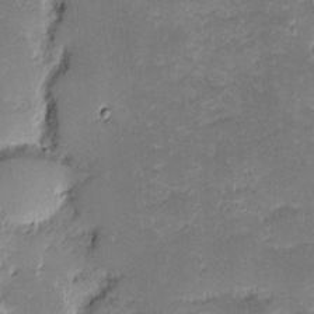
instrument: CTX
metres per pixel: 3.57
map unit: eHh
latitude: -1.6155
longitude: -86.0633
